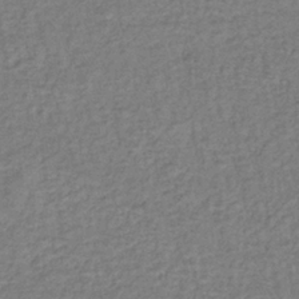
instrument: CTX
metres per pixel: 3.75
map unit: lHb
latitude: -35.3888
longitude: 66.1984
